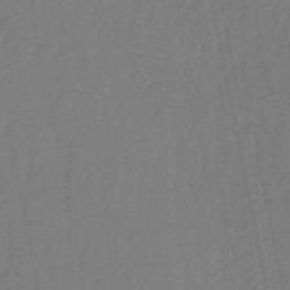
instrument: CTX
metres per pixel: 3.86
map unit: eHb
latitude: -51.1620
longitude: 78.0850
